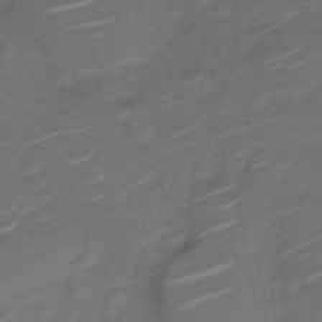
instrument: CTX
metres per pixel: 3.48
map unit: Nve
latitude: -20.4251
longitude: 105.2754
